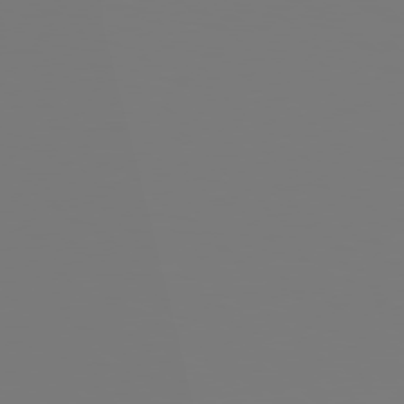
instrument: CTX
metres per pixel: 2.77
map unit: Hpe
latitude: 78.0822
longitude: -176.8002
